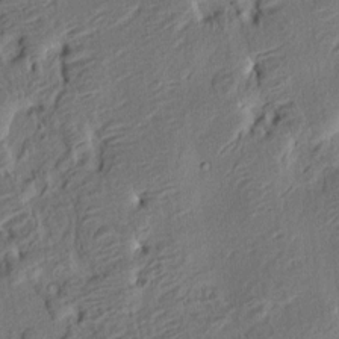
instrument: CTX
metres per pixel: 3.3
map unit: eHh
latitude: 3.1970
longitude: -78.4034
